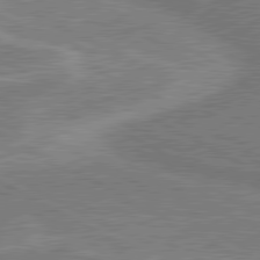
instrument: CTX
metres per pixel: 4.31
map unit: lApd
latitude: 80.6113
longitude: 141.5399
